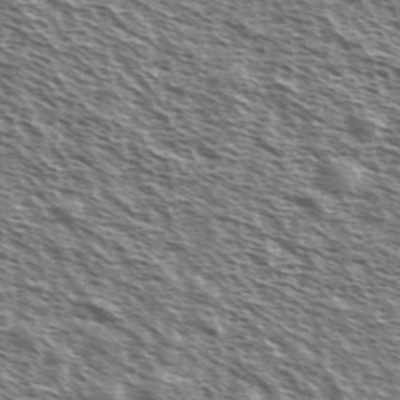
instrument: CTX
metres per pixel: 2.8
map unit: Ave
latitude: 37.6127
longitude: -111.4616
